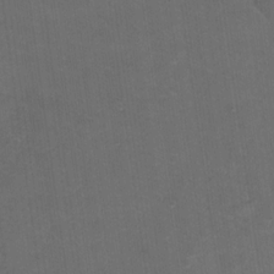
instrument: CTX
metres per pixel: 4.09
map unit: Hto
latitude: 5.2159
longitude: -36.0444
